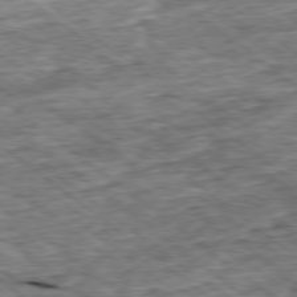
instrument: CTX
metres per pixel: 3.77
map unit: Ap
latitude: -79.1242
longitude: -86.7057
